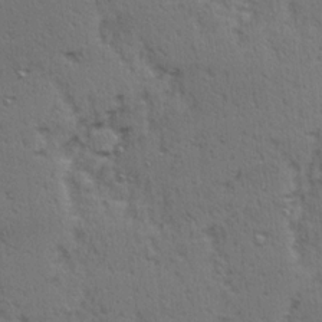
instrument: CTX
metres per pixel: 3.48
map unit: Ave
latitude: 15.2915
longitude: -104.6680
